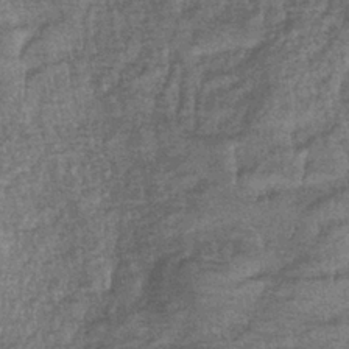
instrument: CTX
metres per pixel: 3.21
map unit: eHb
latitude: -39.8989
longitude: 80.6897
